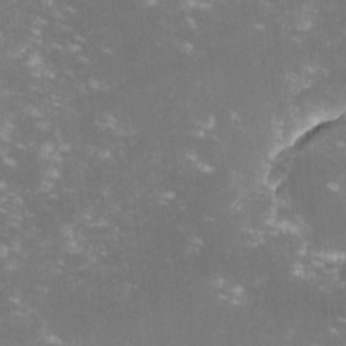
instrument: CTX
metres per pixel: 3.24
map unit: lHvf
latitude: -14.5574
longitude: -100.9325
